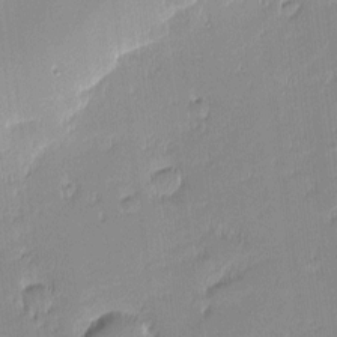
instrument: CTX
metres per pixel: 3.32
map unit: eHh
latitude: -2.7274
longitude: -82.1766
